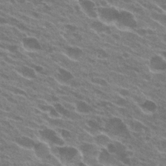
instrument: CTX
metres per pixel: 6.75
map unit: Hto
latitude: 23.9906
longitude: -38.3089
